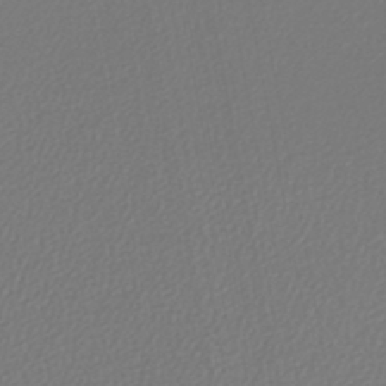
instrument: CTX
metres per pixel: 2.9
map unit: lHb
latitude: -45.3699
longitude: 74.1417
